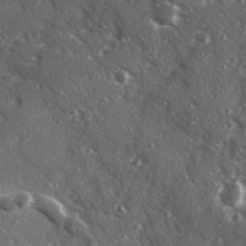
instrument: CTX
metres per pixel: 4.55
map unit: Ave
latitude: 15.6127
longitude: -130.8569
